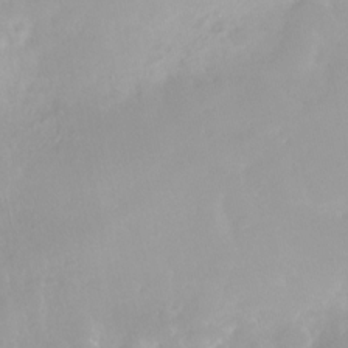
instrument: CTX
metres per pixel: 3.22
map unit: Nhe
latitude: -28.3684
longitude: -109.8772
